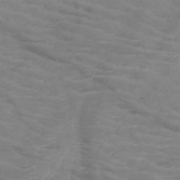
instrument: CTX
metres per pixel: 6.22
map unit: HNb
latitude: -50.2173
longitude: -46.7058
